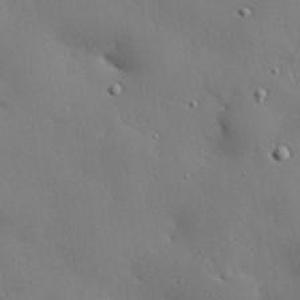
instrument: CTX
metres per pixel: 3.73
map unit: eHh
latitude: 29.6316
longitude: -82.6868
